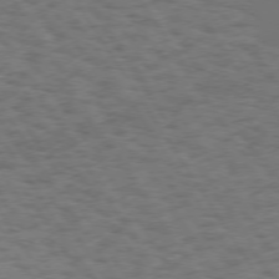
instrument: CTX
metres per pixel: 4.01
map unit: Hpe
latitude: 73.2915
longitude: -128.4601
